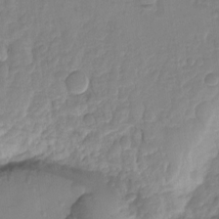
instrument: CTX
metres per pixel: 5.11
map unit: Ht
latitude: -14.0283
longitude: -58.2712
